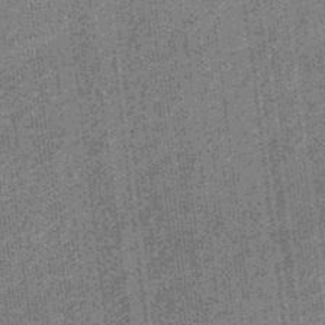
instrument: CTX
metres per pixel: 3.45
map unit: eHb
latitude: -32.9164
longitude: 74.1039
